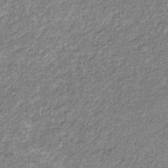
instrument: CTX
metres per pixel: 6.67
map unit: eHb
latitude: -31.9367
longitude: 69.8233
